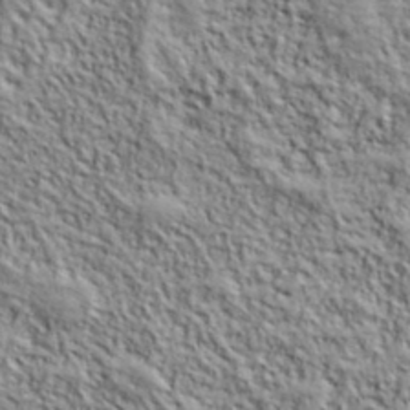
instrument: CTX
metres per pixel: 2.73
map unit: lHvf
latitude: 39.1592
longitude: -90.7057
